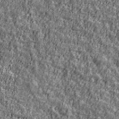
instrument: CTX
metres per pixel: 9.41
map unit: Ave
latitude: 42.0444
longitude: -112.0633
